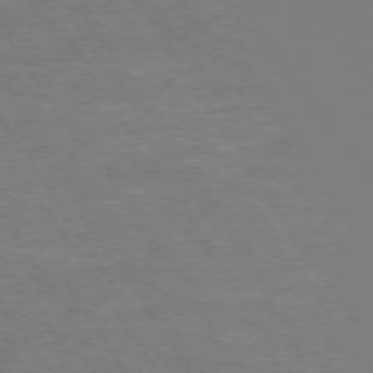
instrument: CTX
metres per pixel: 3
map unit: Hpe
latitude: 73.9717
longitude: -123.8961
